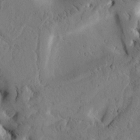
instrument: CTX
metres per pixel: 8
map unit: Htu
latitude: -2.6707
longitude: 168.9352
